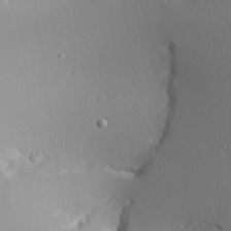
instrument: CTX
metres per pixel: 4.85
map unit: Aa
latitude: 24.2711
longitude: -135.7638
